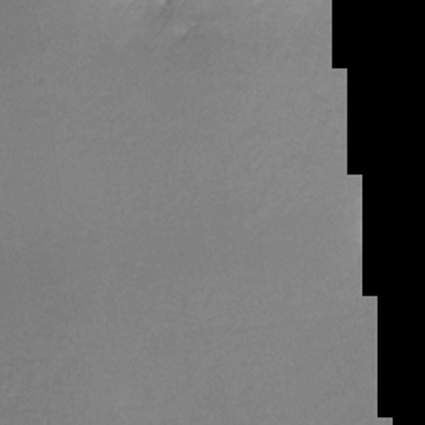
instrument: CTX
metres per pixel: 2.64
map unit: Nve
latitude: -24.9731
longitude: -109.1403
